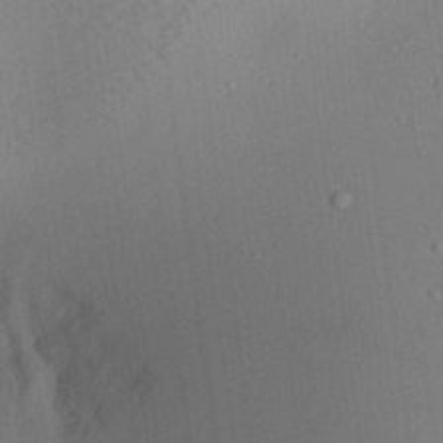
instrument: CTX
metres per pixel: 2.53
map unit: Aa
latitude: 19.0080
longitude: -140.6868
